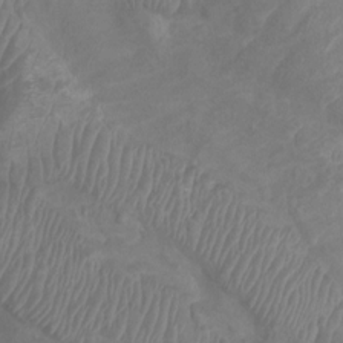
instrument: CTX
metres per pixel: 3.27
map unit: Htu
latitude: 2.5923
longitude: -20.1011
